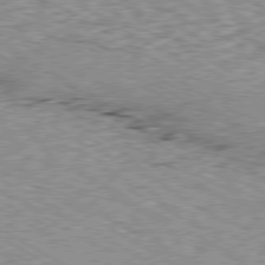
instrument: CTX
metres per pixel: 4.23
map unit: Ap
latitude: -80.4251
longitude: -50.8002
